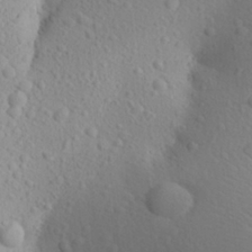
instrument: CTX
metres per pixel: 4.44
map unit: Aa
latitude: 24.9135
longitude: -146.7813
